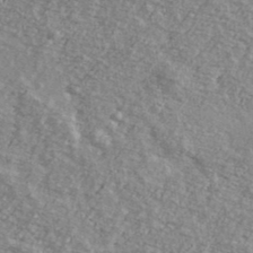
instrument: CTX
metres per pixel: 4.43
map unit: Ave
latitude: 39.2537
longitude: -109.3481
